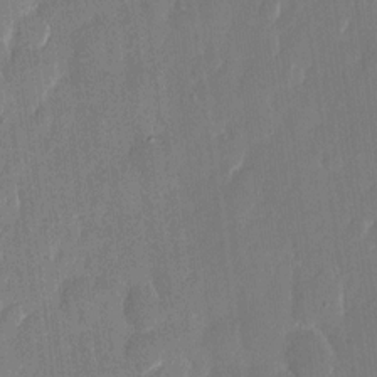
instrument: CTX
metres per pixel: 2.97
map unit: eHh
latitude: 13.8961
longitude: -71.0647
